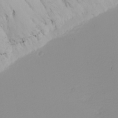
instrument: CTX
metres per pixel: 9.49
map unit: Nhu
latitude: -4.8597
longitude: -83.8961
